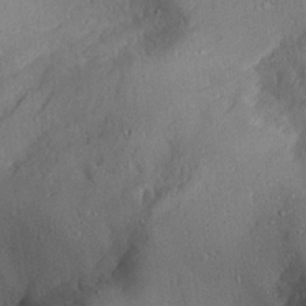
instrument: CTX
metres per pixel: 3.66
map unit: Aa
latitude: 27.9906
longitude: -133.3293
